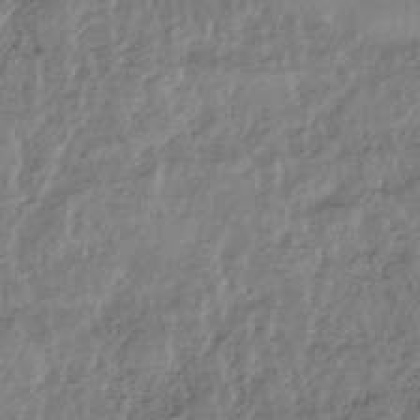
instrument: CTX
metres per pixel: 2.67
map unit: HNhu
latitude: -44.1228
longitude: 97.6911
